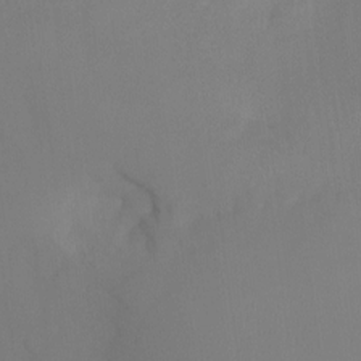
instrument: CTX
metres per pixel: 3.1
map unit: Ht
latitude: -15.0298
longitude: -55.1970
